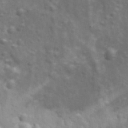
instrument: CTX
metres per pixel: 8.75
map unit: Ave
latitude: 11.9528
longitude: -104.7058
